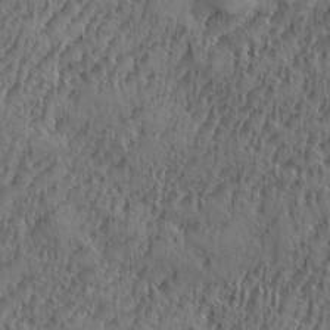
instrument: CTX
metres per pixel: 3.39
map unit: Ave
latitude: -10.2362
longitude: -119.5938
